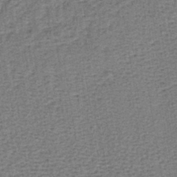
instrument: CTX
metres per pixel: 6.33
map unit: lHb
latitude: -40.4818
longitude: 62.6518
